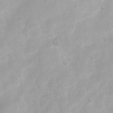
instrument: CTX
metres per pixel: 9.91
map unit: Ht
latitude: 3.9528
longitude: -22.2900
